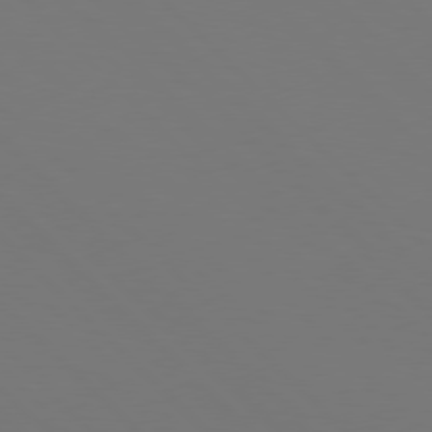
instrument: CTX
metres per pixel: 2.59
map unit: Hpe
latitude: 77.3103
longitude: -169.7639
